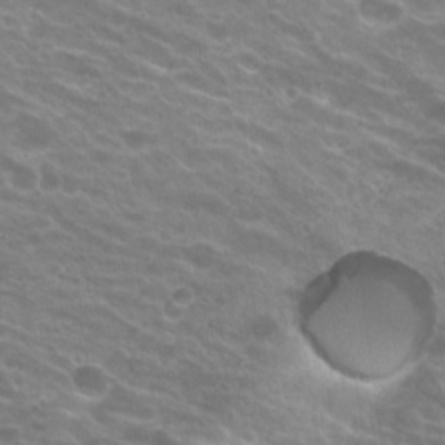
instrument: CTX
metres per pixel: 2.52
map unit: Hto
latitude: 20.9325
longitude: -37.9906
